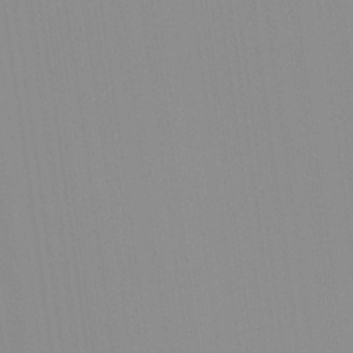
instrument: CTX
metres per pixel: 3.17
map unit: Nhu
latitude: -0.0472
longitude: -78.7624
